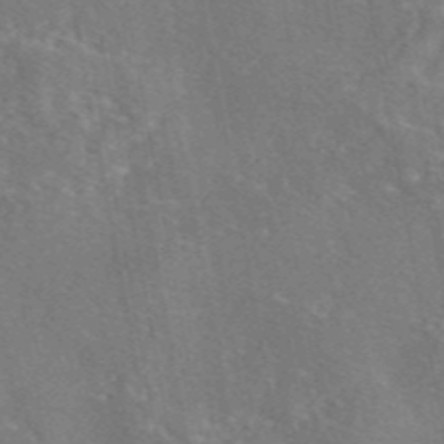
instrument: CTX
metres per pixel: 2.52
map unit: eAb
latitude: 46.2145
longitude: 106.5952
